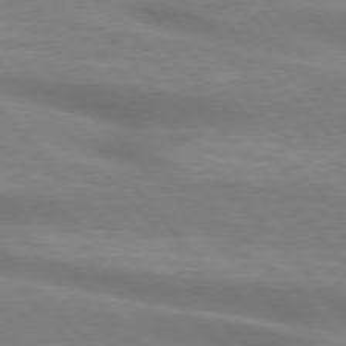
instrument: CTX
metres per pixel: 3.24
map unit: lApd
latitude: 75.0647
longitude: -60.8758
